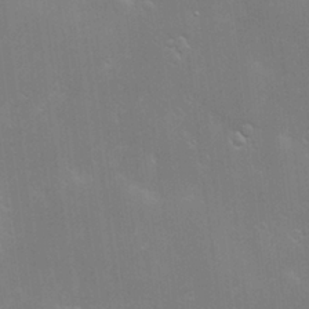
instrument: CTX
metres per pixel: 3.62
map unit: Hve
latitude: -10.5952
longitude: 174.3117
